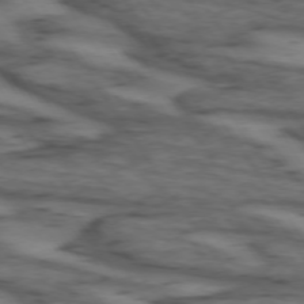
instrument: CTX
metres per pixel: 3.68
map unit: lApd
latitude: 73.7261
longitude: -71.4993
